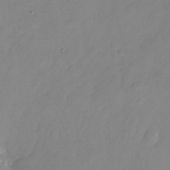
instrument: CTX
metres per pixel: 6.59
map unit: Nhu
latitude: -24.6518
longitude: -69.8017
